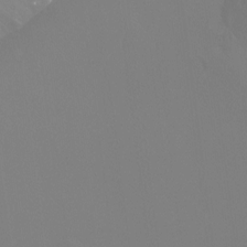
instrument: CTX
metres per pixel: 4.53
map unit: Htu
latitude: -12.8975
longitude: -48.3656
